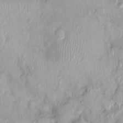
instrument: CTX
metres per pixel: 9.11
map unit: Nhu
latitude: 0.2711
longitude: -15.3671
